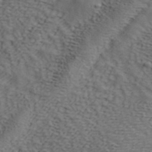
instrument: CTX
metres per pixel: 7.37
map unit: ANa
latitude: 41.8205
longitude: 55.6911
